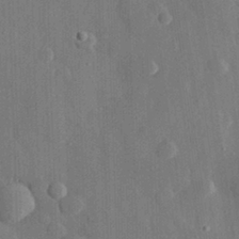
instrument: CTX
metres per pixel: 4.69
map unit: eHh
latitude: 29.0080
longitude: -80.1011
